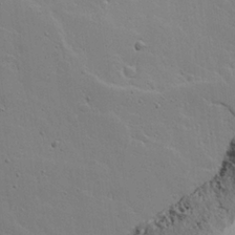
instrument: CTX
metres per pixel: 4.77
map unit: Aa
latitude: 18.3467
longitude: -126.1389
